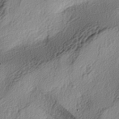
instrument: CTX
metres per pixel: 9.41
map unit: lAa
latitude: -4.1416
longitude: -124.1767
